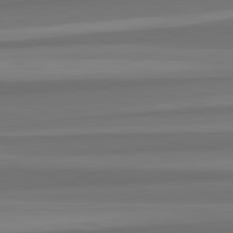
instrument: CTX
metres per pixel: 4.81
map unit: lApd
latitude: 82.5356
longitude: 176.4062
